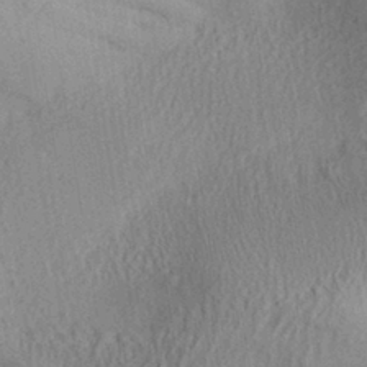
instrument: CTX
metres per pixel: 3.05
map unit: Aa
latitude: 29.0080
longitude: -136.5168
